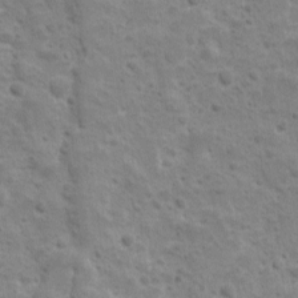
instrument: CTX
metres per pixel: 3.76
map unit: Ave
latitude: 10.4412
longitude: -104.7624
